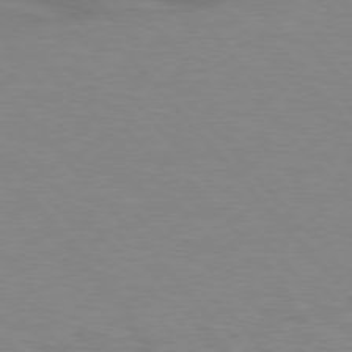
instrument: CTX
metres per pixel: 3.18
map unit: lApd
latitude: 76.3656
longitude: -86.6868
